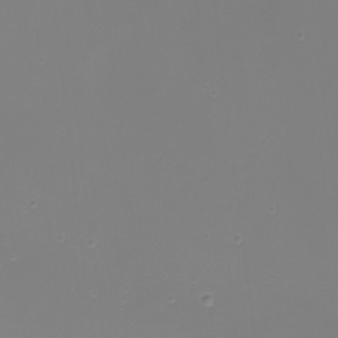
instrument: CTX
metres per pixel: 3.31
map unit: Nhu
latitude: -9.0486
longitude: -80.7246
